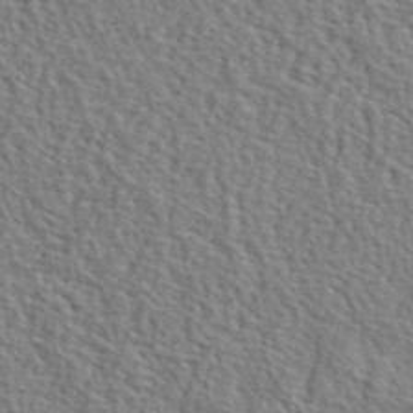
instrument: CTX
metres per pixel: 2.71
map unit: lHvf
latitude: 42.0633
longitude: -87.8016
